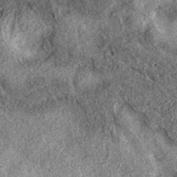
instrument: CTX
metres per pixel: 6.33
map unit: eAb
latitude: 38.1011
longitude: 106.9353
